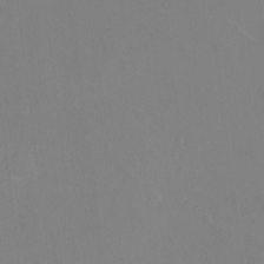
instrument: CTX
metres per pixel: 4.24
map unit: Hto
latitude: -13.6344
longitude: -41.6882
